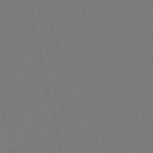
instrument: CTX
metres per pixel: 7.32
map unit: eHb
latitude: -48.2551
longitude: 88.5573
